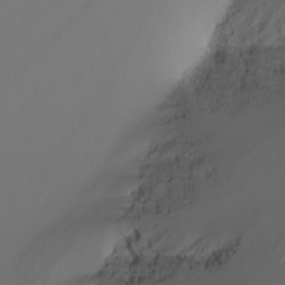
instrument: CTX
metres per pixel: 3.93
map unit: Nhu
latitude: -8.4440
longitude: -81.4993
